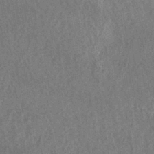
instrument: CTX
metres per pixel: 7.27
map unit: eHh
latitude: -40.1795
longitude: -27.0836
